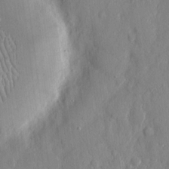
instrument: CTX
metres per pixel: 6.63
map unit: eHh
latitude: 12.7435
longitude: -70.1200
